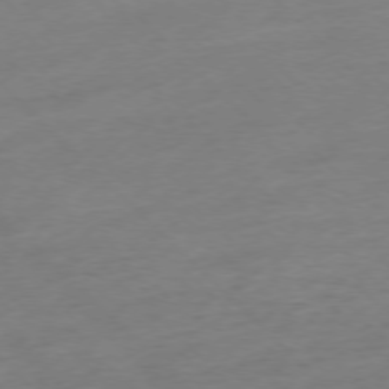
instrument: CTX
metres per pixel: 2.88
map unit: Ap
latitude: -77.0297
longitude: -62.8191
